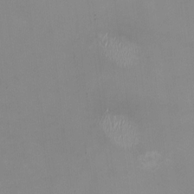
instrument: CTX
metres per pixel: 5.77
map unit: HNhu
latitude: -0.8975
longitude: -4.7624
